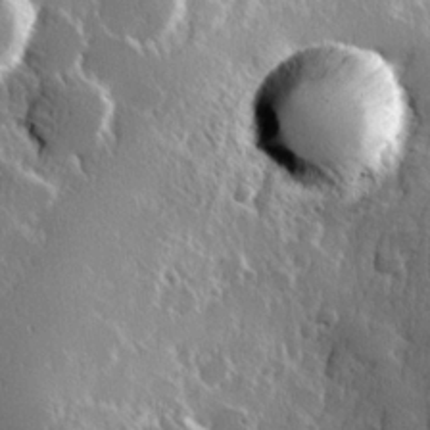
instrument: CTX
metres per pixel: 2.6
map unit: Hve
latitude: 23.5182
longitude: 146.3306
